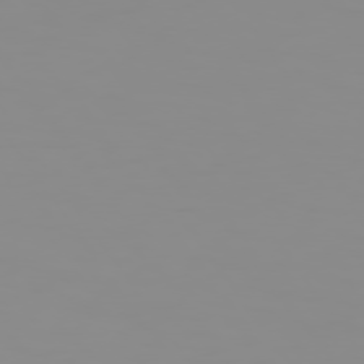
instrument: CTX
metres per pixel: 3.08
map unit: Hpe
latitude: 74.2523
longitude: -128.3278
